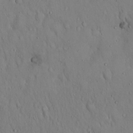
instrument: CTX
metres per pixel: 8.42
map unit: Hto
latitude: 18.0255
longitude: -60.4412
